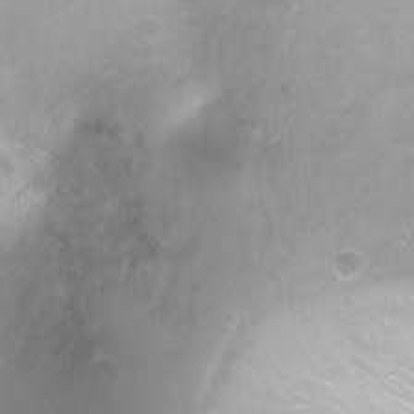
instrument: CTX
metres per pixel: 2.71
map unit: Ht
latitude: -9.6155
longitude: -28.3656
